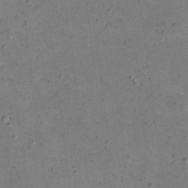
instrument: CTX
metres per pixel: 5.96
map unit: eHh
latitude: 22.0822
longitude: -66.5545
